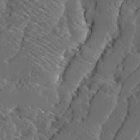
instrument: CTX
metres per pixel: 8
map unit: Ave
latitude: 14.3279
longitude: -136.4790
